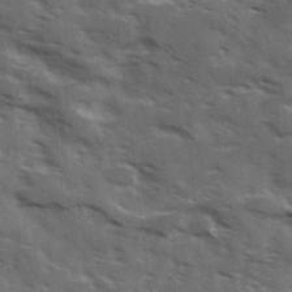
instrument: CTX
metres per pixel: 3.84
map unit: Ave
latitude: 18.2522
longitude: -130.8758
